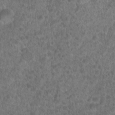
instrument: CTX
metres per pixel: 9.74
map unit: Hto
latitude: 19.1592
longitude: -40.6490
